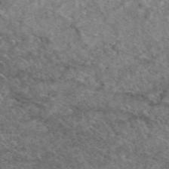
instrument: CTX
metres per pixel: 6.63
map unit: eAb
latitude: 49.5371
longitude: 111.9556
